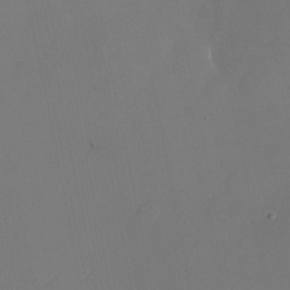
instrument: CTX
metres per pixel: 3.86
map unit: Nhu
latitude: -23.2187
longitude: -70.5357
